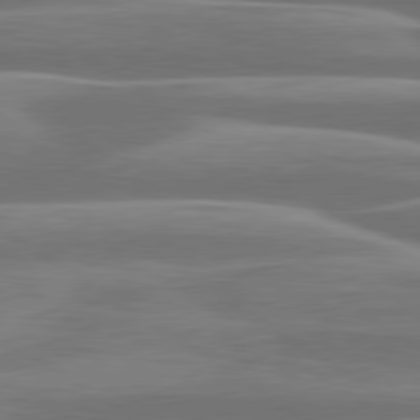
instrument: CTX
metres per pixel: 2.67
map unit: lApd
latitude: 79.9528
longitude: -127.1970
